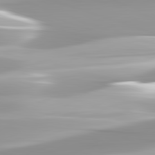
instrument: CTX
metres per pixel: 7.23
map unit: lApd
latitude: 82.8191
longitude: -139.6316
